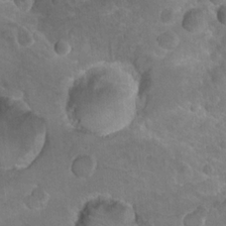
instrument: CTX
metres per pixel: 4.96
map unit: Hto
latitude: 19.6694
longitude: -32.4034
